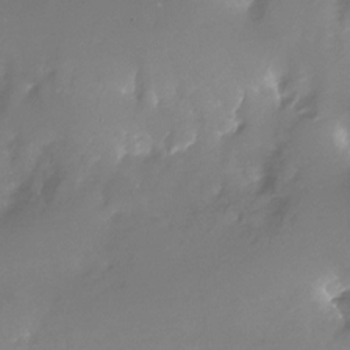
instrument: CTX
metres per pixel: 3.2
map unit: Nhu
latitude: -28.1039
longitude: -79.8395
